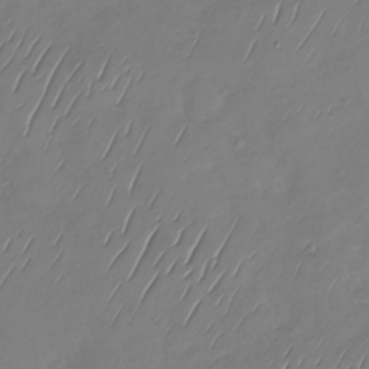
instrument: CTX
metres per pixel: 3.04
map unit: Nhu
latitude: -29.3510
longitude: -58.9136
